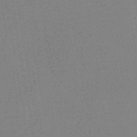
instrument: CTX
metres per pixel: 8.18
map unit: HNhu
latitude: -42.7652
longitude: 99.1053
